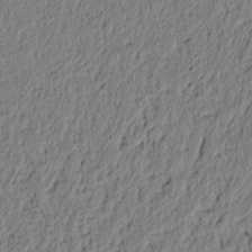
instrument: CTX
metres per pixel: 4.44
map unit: lAvf
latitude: 5.4993
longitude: 164.3684
